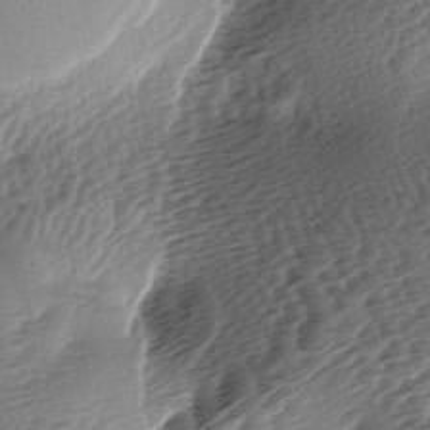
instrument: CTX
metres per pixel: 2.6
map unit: lAa
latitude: -3.9367
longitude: -126.8191
